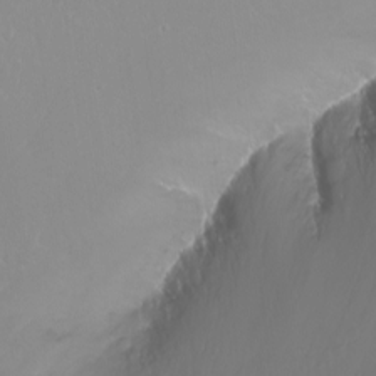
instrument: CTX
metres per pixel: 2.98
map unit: Nhu
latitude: -9.4454
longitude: -70.3845
